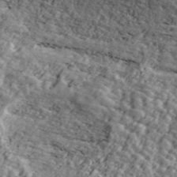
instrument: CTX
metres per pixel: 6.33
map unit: ANa
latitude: 44.2522
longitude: 46.8219
